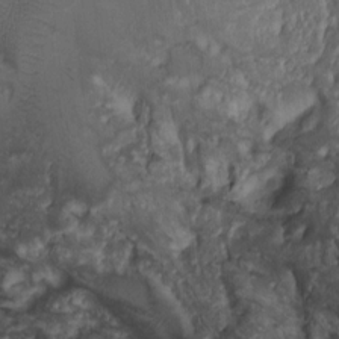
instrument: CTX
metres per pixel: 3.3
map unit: Nhu
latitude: 0.1200
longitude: -14.7058
